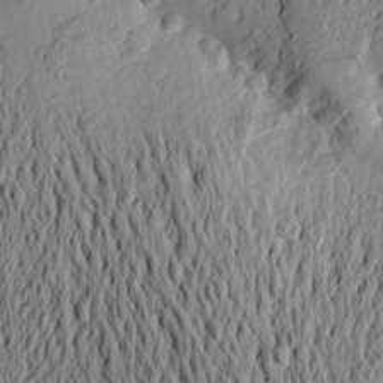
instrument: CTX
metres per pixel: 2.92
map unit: Aa
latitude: 24.2900
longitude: -150.2711
